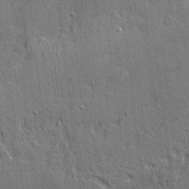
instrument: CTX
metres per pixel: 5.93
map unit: eHh
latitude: 5.5560
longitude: -75.6127
